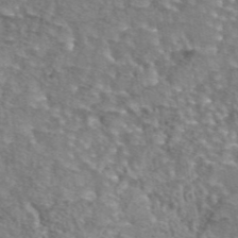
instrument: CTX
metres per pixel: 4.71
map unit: eAb
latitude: 44.3845
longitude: 105.1620
